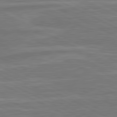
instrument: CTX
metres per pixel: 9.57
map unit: lApd
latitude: 81.0647
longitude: -174.6868
